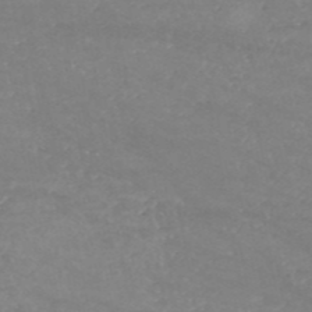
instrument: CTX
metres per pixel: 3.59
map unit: HNb
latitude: -53.8800
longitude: -34.4412
